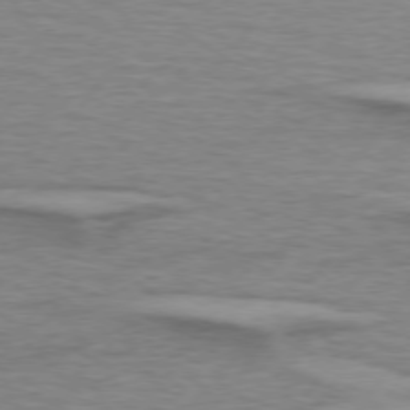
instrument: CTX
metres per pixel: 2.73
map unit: lApd
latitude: 75.1781
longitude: -79.2537
